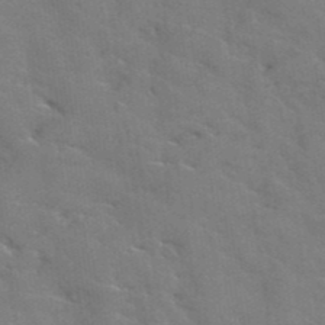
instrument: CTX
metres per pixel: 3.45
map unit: Hto
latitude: 38.7246
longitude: -44.0633
